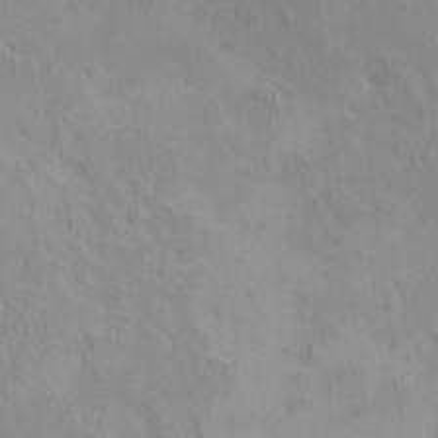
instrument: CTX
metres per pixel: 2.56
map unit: HNhu
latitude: 5.3104
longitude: 7.5588
